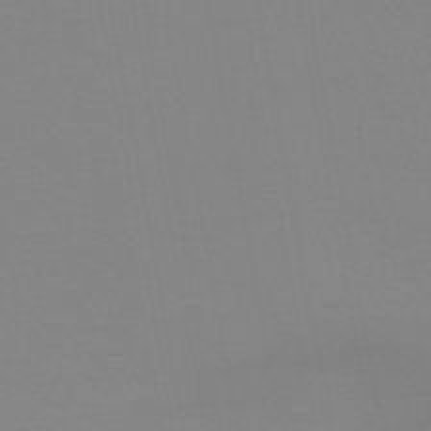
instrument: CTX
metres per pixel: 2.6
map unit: HNhu
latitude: -44.1606
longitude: 90.5007
